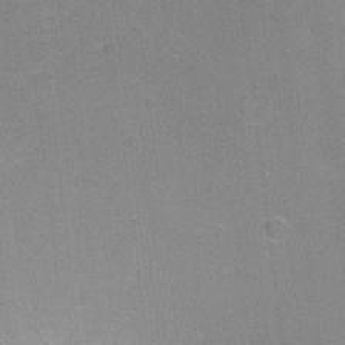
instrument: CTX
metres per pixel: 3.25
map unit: Ht
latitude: -6.0850
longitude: -35.8205
